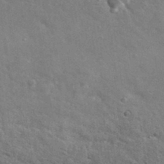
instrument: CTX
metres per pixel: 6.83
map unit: lHvf
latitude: 36.6680
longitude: -89.8395
